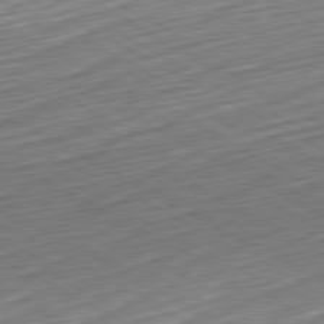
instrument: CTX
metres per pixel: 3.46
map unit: Hpe
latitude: -80.6519
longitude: 23.6533
